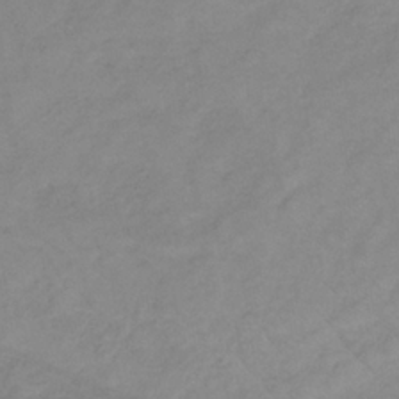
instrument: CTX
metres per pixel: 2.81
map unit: lHb
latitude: -36.1416
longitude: 70.3117
